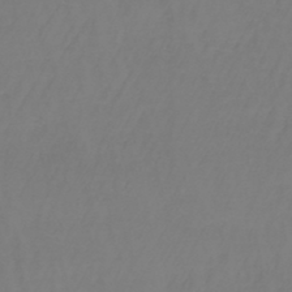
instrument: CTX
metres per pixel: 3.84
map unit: lHb
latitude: -37.9367
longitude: 61.9367
